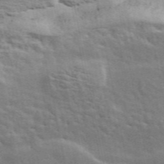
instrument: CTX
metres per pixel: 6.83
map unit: ANa
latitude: 49.5182
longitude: -82.4412
